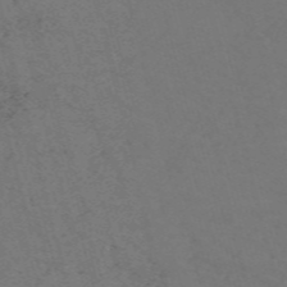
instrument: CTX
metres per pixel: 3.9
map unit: Nve
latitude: -58.2550
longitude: 51.9178
